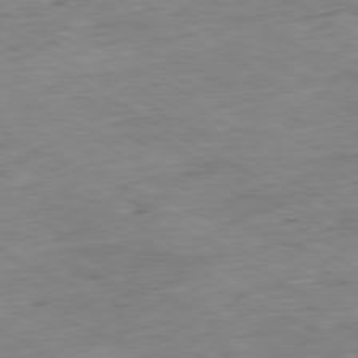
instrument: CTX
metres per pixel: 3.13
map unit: Ap
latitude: -80.4251
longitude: -83.8016
